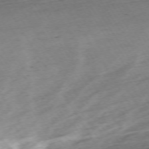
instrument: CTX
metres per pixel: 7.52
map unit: Ap
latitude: -73.0108
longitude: -68.3845
